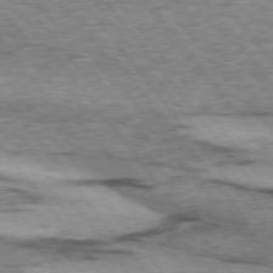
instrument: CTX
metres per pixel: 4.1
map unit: lApd
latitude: 74.1200
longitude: -76.7624
